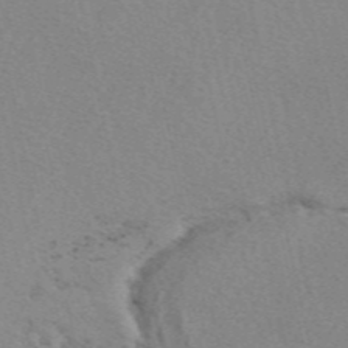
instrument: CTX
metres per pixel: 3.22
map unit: eAb
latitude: 49.1025
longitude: 107.1242
